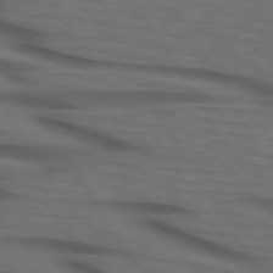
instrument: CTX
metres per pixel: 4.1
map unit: lApd
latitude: 73.4994
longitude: -74.1200
